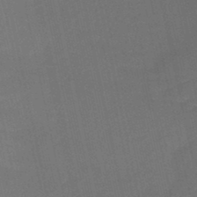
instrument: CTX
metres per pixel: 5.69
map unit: HNb
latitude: -47.0297
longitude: -41.5560
